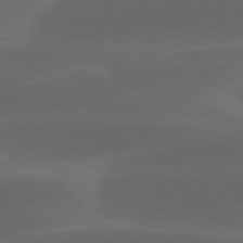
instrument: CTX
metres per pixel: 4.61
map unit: lApd
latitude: 78.8947
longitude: -48.9892
